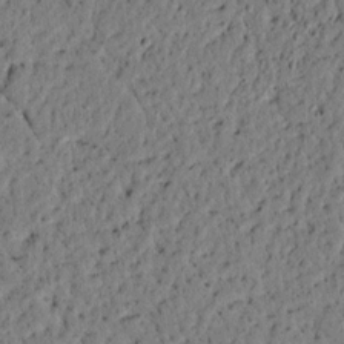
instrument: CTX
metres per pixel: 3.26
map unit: lAvf
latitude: 4.8947
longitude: 165.2943
